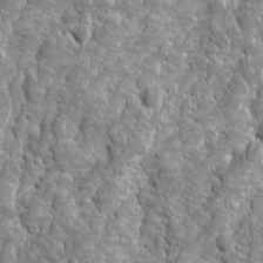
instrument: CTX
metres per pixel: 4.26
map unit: Ave
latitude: 16.1767
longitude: -133.4804
